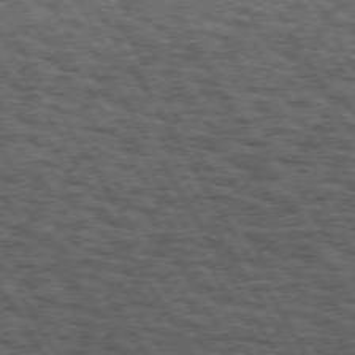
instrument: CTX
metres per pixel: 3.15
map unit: Hpe
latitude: 73.4616
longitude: -142.5357
